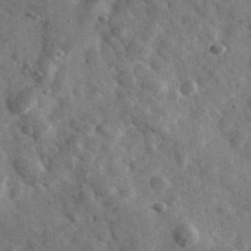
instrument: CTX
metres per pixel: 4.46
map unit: Ave
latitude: 39.0269
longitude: -107.7261
